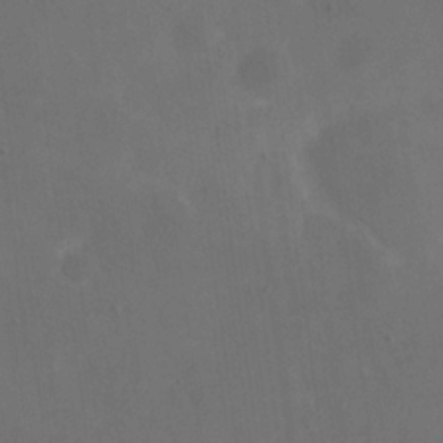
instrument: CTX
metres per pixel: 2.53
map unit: eHh
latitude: 19.2537
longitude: -66.0444
